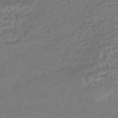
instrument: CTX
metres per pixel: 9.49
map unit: HNhu
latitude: -45.1242
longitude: 99.7855
